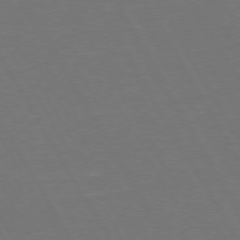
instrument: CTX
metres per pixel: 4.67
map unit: Hpe
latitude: 73.1593
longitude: -127.5938
